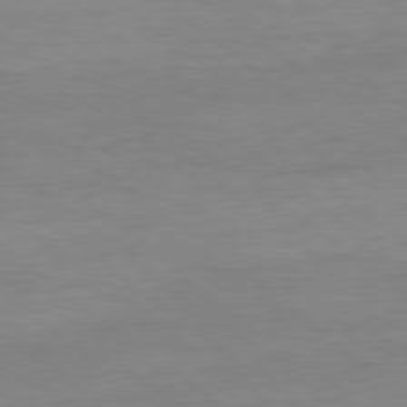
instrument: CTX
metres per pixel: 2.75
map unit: Ap
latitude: -80.0472
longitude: -81.4426
